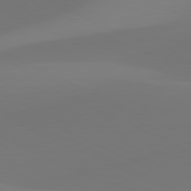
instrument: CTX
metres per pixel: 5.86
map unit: lApd
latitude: 81.6883
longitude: 129.5399
